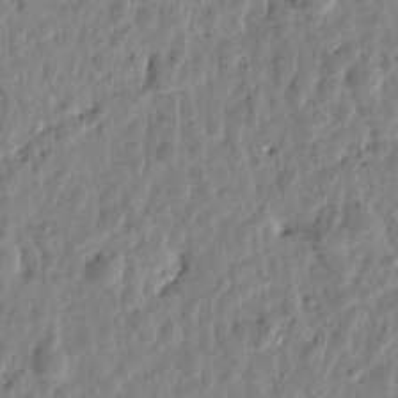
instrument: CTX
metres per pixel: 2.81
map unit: Htu
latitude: 1.6127
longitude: -178.8380
